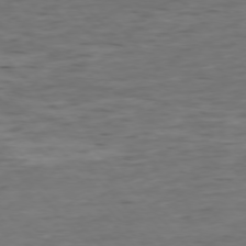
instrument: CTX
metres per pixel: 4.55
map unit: Ap
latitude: -76.6896
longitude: -91.8961
